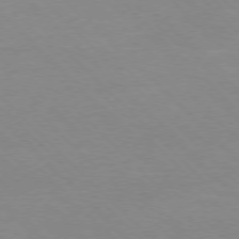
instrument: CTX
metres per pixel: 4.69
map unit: Ap
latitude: -77.8611
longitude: -87.3670
